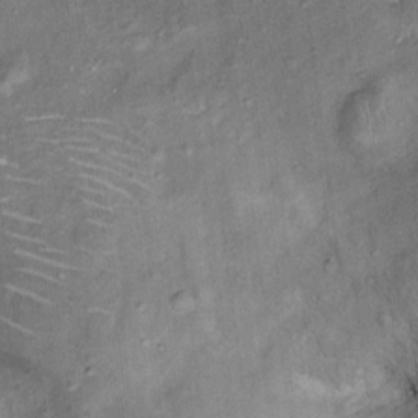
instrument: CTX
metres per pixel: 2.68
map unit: Ht
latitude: 14.1200
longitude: -40.7624
